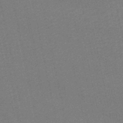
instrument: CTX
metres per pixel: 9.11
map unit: HNb
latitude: -48.8030
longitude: 59.2753
